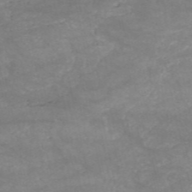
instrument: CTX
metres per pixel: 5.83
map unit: HNb
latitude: -53.3698
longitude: -41.4048
